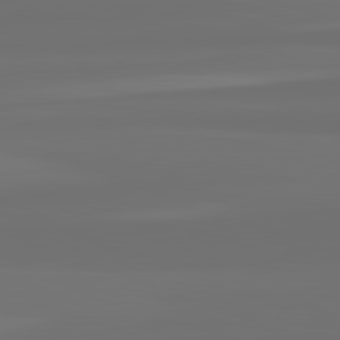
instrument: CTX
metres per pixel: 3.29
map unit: lApd
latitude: 82.5167
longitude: 159.3887
